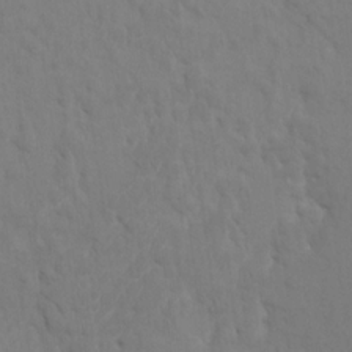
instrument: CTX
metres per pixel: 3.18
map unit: HNhu
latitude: 7.3293
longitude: -4.4601
